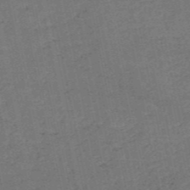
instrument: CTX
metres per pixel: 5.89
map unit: HNb
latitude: -53.7855
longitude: -39.8961
